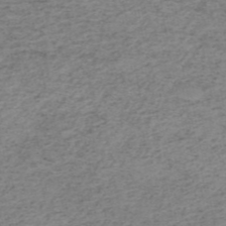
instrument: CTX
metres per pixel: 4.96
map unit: HNb
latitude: -51.6911
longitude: -52.9325
